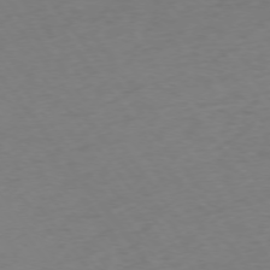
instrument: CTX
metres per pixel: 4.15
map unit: Ap
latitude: -74.9920
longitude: -71.4804
